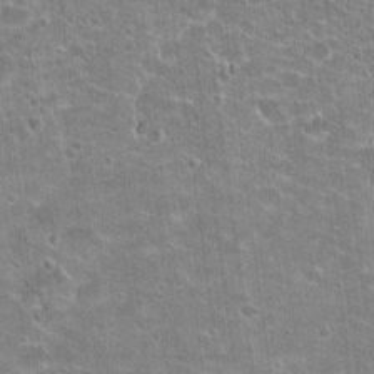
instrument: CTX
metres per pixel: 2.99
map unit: Hto
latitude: 21.4994
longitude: -42.6680
